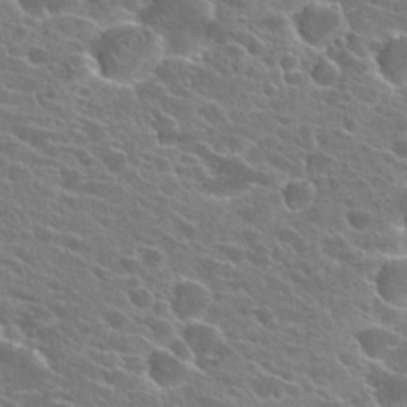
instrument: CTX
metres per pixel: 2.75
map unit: Hto
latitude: 24.2144
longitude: -41.2348
